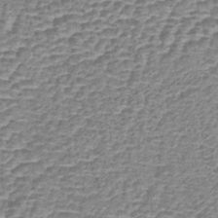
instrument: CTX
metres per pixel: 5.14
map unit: lHb
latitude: -43.2942
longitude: 78.7652
